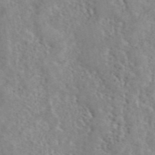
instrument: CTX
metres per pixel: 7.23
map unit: ANa
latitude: 44.4412
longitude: 21.0297
